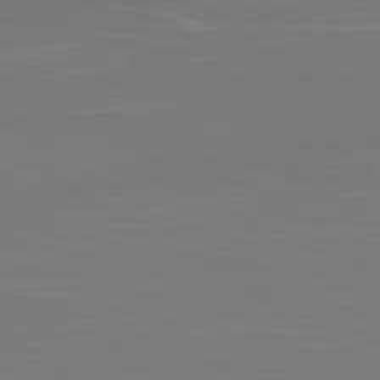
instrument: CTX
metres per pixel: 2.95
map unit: lApd
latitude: 79.2537
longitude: -175.1592
